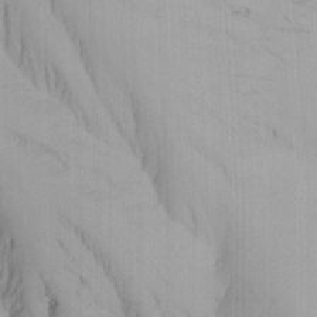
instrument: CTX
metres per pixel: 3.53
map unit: Ave
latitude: 22.9514
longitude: -136.4979
